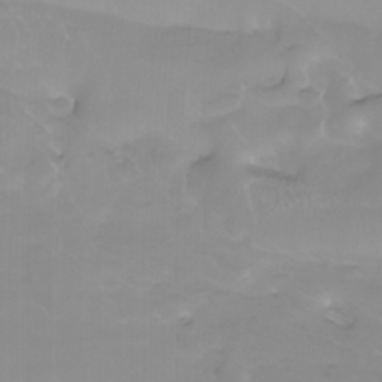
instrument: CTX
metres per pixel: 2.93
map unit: Nhu
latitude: -5.4076
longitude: -77.1025
